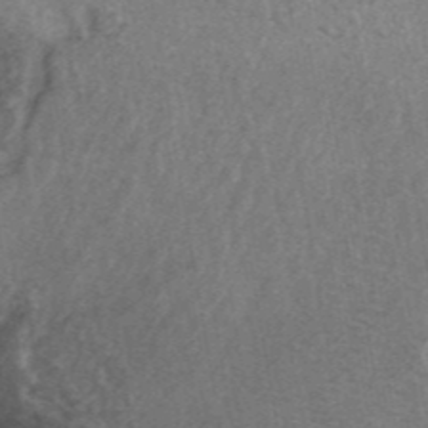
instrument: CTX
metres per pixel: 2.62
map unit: ANa
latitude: 43.6694
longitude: 26.6140
